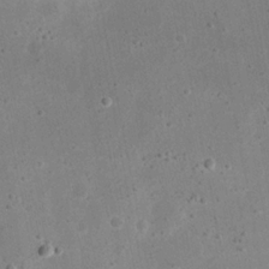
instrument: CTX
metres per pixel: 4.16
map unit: eHh
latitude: 21.7828
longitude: -68.2334
